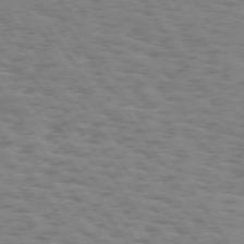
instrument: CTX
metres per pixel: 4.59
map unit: Hpe
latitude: 73.8962
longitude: -132.3278
